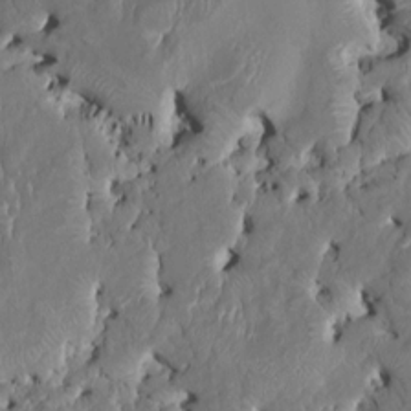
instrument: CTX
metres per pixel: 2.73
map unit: HNhu
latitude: 5.5938
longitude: -5.1214
